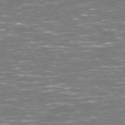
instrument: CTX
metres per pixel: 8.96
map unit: Hpe
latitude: 72.3090
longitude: -124.1955
